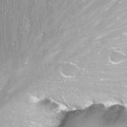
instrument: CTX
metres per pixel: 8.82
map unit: Nhu
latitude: -11.9178
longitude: -62.5357
